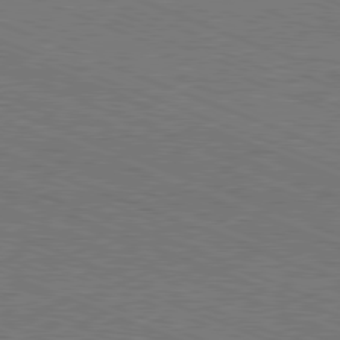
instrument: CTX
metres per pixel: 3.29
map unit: Hpe
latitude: -81.8234
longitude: 17.3510
